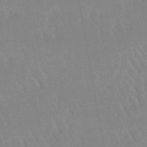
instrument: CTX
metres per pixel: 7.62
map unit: lHb
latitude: -48.4818
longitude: 71.3321
